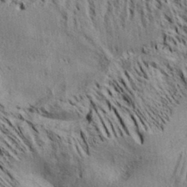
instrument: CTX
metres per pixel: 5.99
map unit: Aa
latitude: 32.6113
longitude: -137.1026
